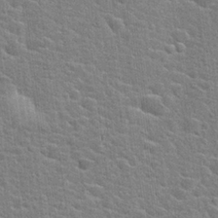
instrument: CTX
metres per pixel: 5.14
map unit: Hto
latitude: 22.4223
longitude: -44.0822
